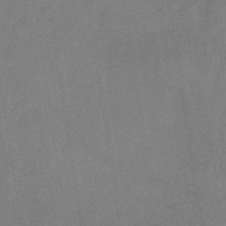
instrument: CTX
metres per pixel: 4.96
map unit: HNb
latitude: -34.0661
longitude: 54.6897
